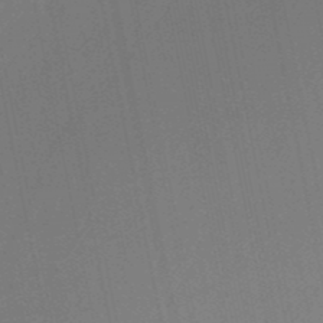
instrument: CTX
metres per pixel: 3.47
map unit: HNb
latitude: -49.8989
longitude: -42.6680
